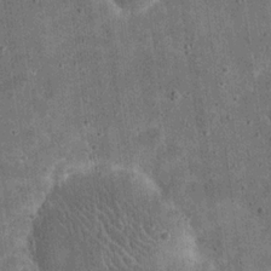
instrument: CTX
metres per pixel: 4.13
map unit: eHh
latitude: 21.0837
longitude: -63.4805
